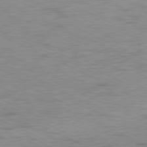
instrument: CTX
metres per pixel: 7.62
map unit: Ap
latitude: -78.5007
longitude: -73.4994
